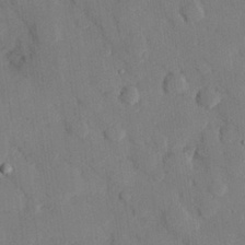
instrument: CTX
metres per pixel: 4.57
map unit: eHh
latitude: 27.5182
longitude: -80.3278
